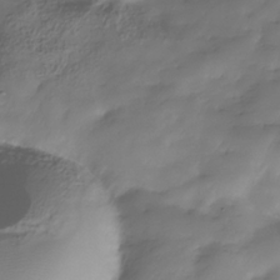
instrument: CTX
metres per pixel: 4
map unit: Hve
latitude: -31.2754
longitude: 90.2929
